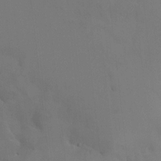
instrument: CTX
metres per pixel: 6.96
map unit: HNhu
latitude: 6.3845
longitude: 4.0472
